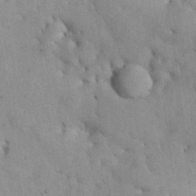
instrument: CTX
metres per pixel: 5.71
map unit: Nhu
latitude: 27.3482
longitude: -71.4615
